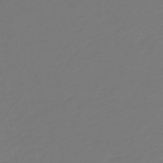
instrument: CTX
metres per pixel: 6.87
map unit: eHb
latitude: -47.1242
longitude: 88.4251
